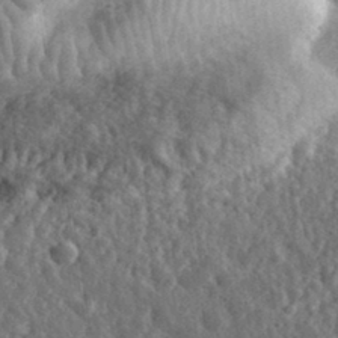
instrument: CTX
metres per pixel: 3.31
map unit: eHh
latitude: 33.7828
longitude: -80.0255
